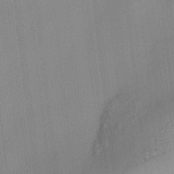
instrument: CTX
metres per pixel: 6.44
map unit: HNhu
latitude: 10.8380
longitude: 9.8989
